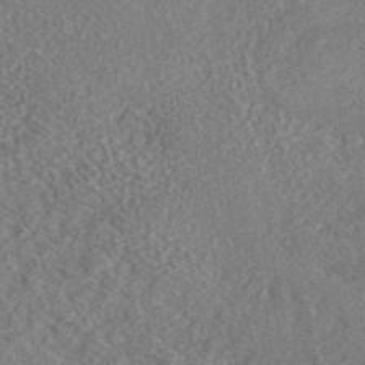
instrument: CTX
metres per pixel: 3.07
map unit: eAb
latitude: 44.3467
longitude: 124.7085
